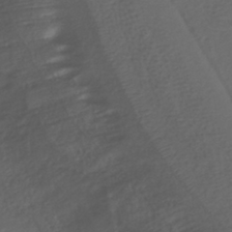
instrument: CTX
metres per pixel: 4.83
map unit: HNhu
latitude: -39.6155
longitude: 96.8408
